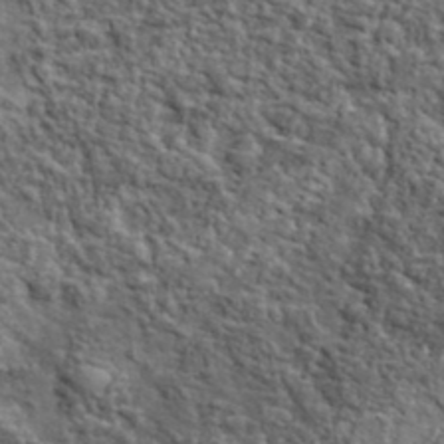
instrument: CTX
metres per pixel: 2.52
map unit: lHvf
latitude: 38.1578
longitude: -90.4223
